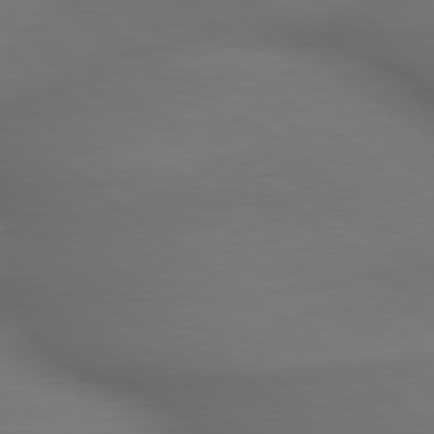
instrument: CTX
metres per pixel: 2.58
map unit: lApd
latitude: 79.6127
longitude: -173.0080
